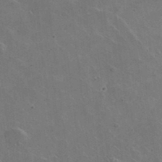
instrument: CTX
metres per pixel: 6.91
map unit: lHvf
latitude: 36.0633
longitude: -91.5749
